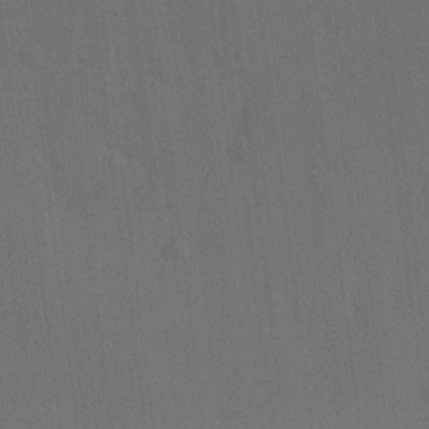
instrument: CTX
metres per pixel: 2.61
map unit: Hto
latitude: -12.0094
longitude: -39.4804
